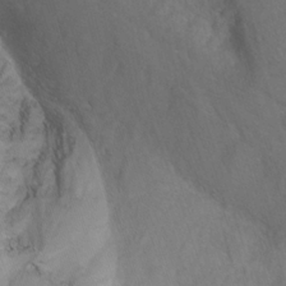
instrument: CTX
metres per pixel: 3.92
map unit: Nhu
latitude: -7.7099
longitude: -41.3481
